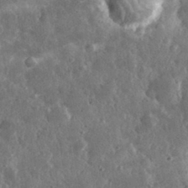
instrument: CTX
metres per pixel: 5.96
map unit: eHh
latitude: 32.5735
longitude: -78.9703
